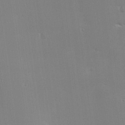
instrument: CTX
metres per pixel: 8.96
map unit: lHvf
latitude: 23.4426
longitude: 141.1431
